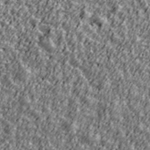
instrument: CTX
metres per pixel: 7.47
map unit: Ave
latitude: 42.0255
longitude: -113.4426
